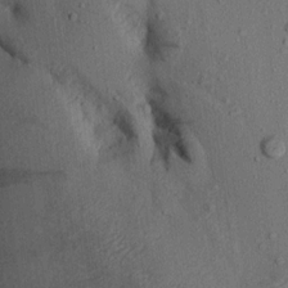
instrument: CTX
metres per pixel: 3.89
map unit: Aa
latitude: 14.8569
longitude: -143.7639
